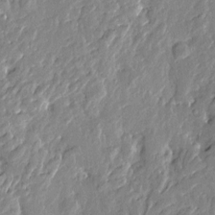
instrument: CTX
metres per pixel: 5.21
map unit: Htu
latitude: -2.2928
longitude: -179.9339
